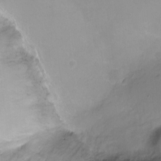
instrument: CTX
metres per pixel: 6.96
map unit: Ht
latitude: -9.4643
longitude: -28.8380
